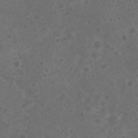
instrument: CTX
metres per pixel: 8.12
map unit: Nhu
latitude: 2.6679
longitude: -14.8758
